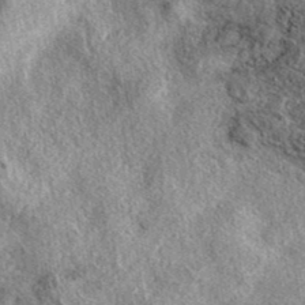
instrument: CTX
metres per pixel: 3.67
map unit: eAb
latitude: 39.4426
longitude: 111.6722
